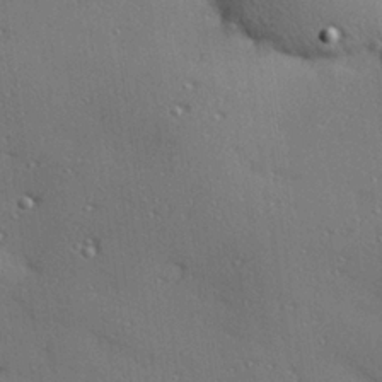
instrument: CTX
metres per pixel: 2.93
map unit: Hve
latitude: 26.3656
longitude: -91.8772
